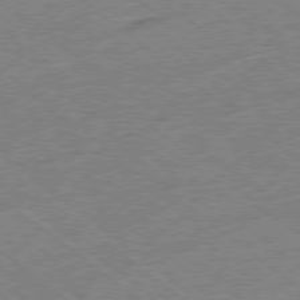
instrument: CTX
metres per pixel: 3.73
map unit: Hpe
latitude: -79.0297
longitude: -15.7828
